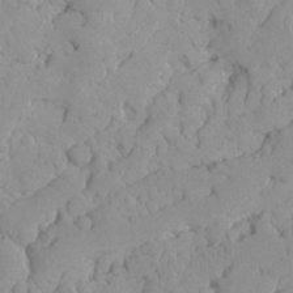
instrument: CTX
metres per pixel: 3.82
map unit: Ave
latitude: -8.1606
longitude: -116.8380
